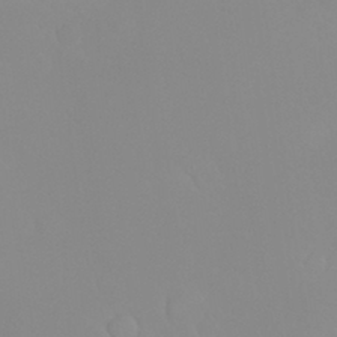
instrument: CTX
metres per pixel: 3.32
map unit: Nhu
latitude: 31.1026
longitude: -57.5938
